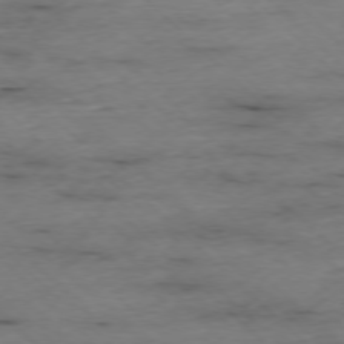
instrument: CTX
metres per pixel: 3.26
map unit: Ap
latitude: -77.0109
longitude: -90.2334
